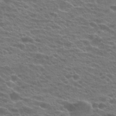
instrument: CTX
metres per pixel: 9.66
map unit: Hto
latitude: 21.3104
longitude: -37.6127
